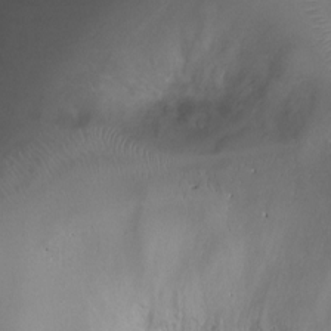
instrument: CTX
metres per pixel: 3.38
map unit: Ht
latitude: -6.1039
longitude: -19.7260
